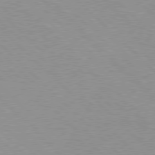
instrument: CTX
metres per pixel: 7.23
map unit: Hpe
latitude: 77.8583
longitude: -152.9136
